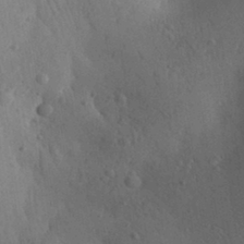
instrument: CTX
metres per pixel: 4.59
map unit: Aa
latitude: 30.4412
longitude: -144.9136
